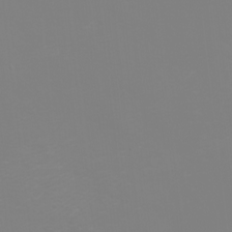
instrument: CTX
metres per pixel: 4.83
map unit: eHh
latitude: -2.5195
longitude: -75.5938
